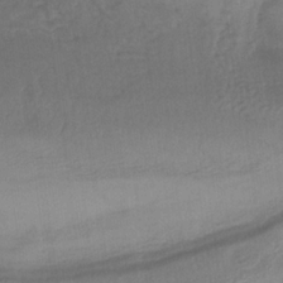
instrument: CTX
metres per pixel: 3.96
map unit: lHb
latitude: -32.2929
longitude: 64.1417
